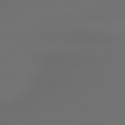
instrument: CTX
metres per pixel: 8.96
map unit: lApd
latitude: 79.5749
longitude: -138.6679
